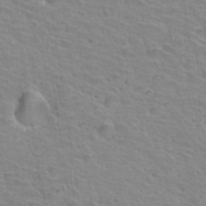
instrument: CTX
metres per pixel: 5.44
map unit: Hto
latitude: 33.9717
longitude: -39.4426
